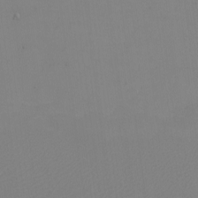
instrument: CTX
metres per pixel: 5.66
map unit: eHh
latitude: -5.8611
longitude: -82.9891
